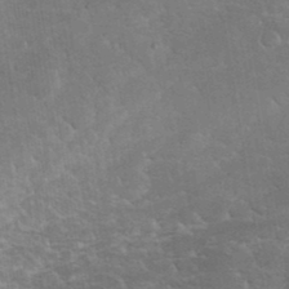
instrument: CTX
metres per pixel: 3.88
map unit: eHh
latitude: 36.2901
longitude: -67.8205
